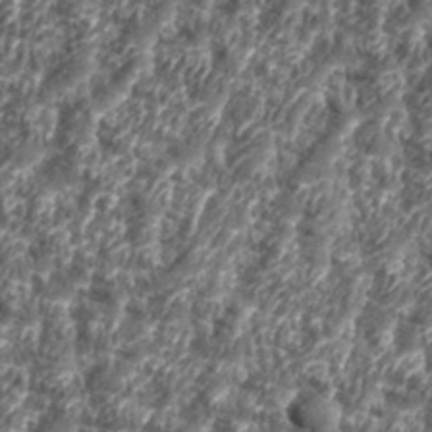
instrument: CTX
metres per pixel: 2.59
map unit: eHh
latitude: 35.6505
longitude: -137.1781
